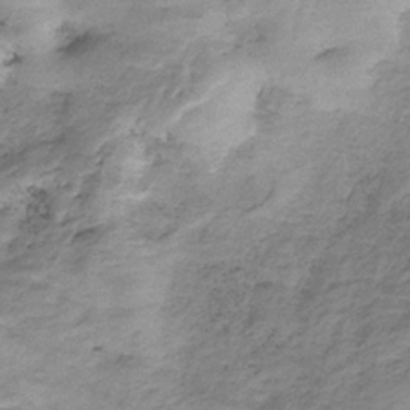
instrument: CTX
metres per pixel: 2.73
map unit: HNb
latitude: -32.9920
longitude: 61.5021
